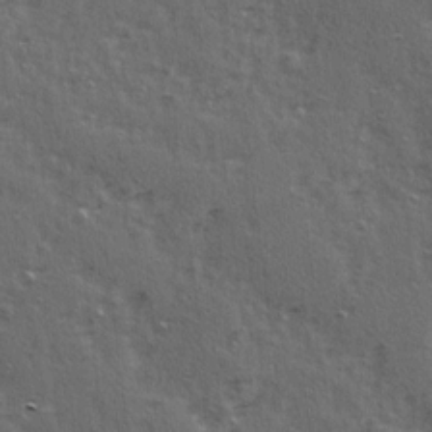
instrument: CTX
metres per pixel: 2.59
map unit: Ave
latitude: 15.4427
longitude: -104.4223
